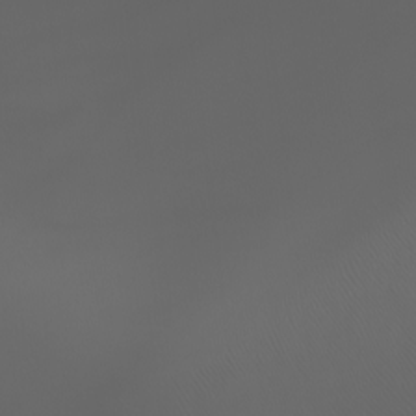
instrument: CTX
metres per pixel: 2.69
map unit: Htu
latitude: -4.9541
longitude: -88.8758
